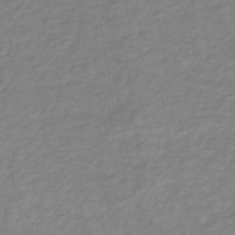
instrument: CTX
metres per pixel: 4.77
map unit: lHb
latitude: -36.8030
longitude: 70.9164
